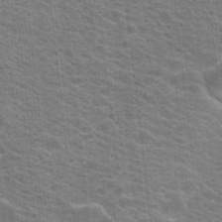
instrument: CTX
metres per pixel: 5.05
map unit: Hto
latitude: 19.3292
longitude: -37.4993
